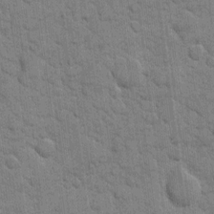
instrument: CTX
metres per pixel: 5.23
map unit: eHh
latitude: 10.7057
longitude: -65.2726
